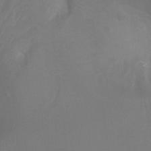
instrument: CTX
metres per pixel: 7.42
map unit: Ht
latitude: -3.3887
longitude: -25.5938
